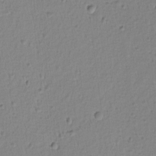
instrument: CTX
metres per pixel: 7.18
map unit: lAvf
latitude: -9.4643
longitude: -119.9150
